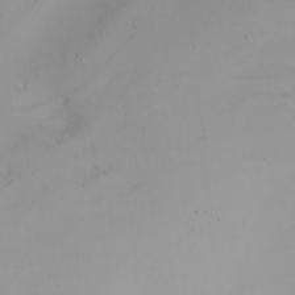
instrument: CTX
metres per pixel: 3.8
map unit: Nhu
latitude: -4.8219
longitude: -92.8380
